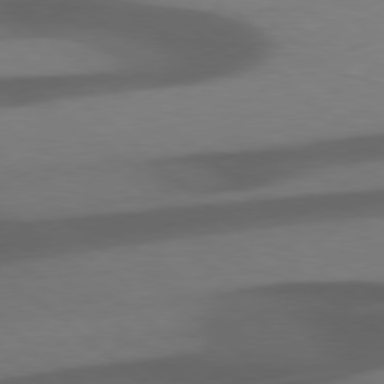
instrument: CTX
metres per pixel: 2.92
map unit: Hpe
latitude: 77.9528
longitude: -127.0459
